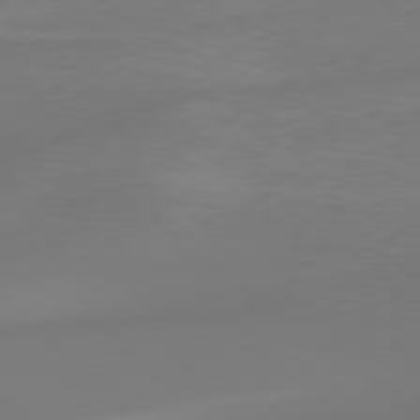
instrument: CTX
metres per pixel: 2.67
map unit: Hpe
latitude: 78.8569
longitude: -142.9514
